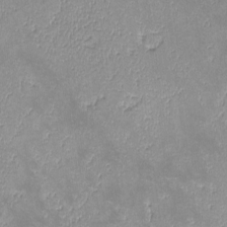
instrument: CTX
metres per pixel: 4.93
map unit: lHvf
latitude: -13.3132
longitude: -100.1200
